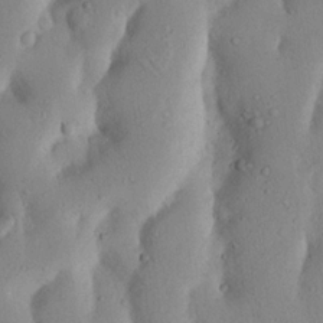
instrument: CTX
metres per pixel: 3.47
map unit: Nhu
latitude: 17.8017
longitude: -75.5749
